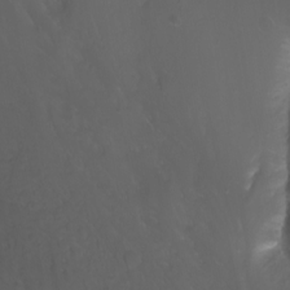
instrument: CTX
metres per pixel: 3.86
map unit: Nhu
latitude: -11.2943
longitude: -65.8772
